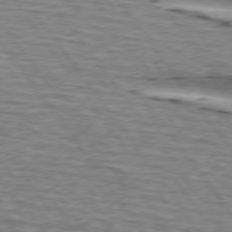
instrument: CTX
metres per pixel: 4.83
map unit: lApd
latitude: 74.7057
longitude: -75.4238
